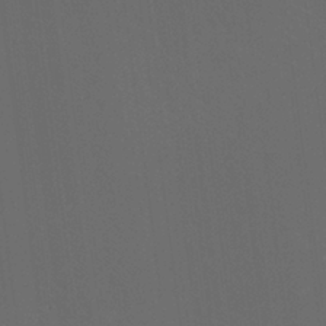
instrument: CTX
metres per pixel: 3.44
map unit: HNhu
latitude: 1.0836
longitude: -1.5938
